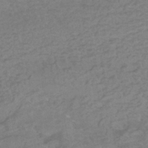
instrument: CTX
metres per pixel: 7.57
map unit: HNhu
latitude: -42.6896
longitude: 101.7477
